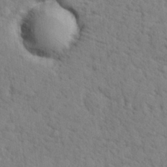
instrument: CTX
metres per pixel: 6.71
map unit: lHvf
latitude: 25.0269
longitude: 143.1242
